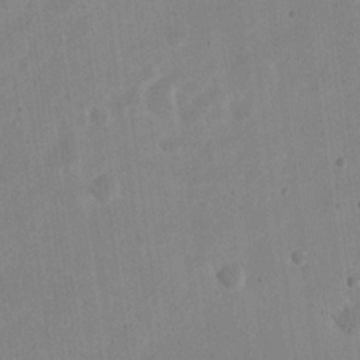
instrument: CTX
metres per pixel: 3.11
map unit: eHh
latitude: 20.5924
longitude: -69.8961
